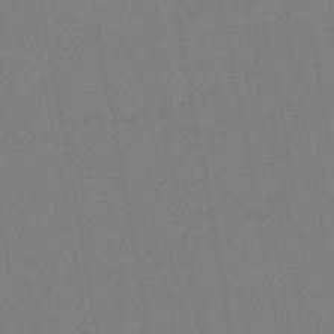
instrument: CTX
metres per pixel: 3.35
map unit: lHb
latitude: -44.9542
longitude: 63.3509
